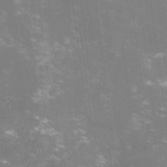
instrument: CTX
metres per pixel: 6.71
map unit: lHvf
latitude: -14.5007
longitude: -100.7435
